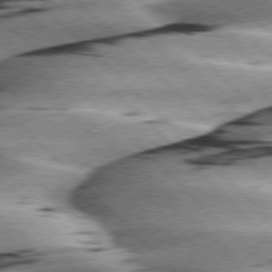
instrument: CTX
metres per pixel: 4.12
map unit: lApd
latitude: 76.3467
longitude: -79.1781
